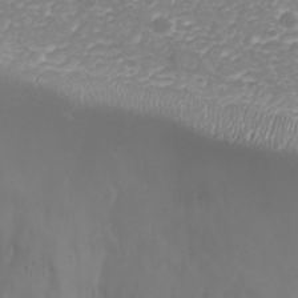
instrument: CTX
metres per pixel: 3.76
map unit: Nhu
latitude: 26.0255
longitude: -63.8773
